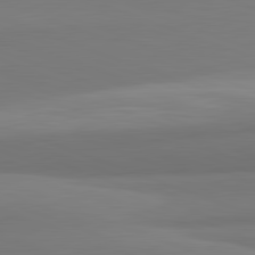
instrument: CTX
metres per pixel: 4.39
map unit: lApd
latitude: 82.3467
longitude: 170.1795
